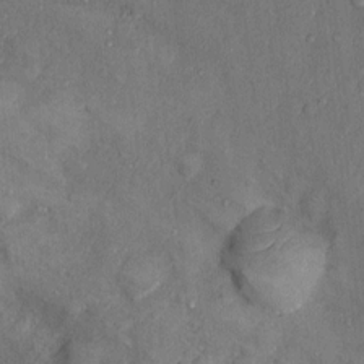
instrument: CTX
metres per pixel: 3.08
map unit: Nhu
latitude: 5.5749
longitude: -23.4048
